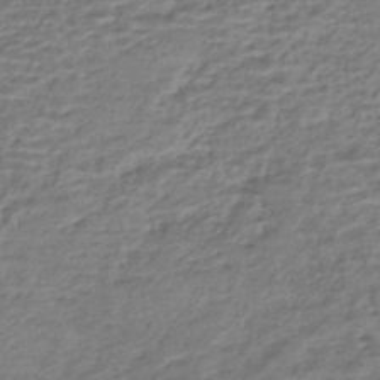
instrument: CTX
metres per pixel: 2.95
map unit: HNhu
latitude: -43.2187
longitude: 103.1431
